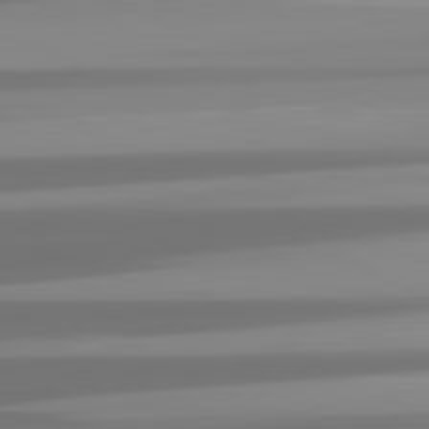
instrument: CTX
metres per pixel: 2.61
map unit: lApd
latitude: 81.7450
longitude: -137.4994
